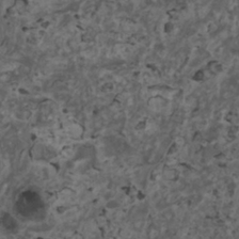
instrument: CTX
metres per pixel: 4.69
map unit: HNhu
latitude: 2.0255
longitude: 3.9556
